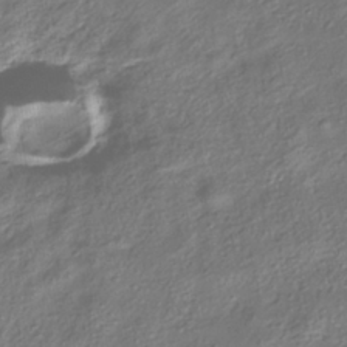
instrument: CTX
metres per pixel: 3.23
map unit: HNhu
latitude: -40.1795
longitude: 101.5399
